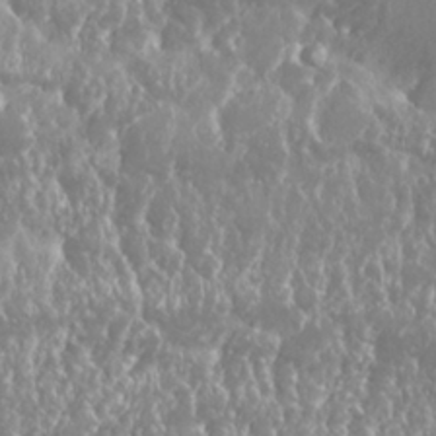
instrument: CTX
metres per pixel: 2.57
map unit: Nhu
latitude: 25.0647
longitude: -60.3467
